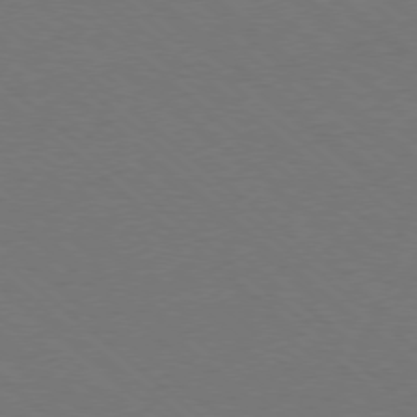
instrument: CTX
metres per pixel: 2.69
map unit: Ap
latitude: -78.3117
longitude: -84.1578
